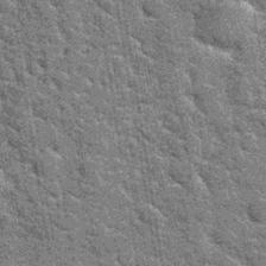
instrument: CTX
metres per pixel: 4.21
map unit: Hto
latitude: 35.3859
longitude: -52.1389
